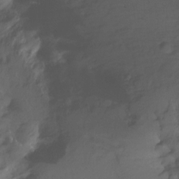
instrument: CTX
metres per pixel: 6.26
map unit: Nhu
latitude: -12.6708
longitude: -40.8191
